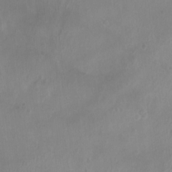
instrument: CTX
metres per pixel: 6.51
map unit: Ht
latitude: -11.9745
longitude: -21.0270
